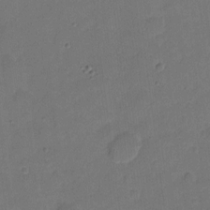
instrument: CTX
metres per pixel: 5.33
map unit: Hto
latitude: 5.1403
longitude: -61.4237
